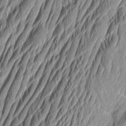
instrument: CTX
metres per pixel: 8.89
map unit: Aa
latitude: 6.3656
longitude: -129.1592
